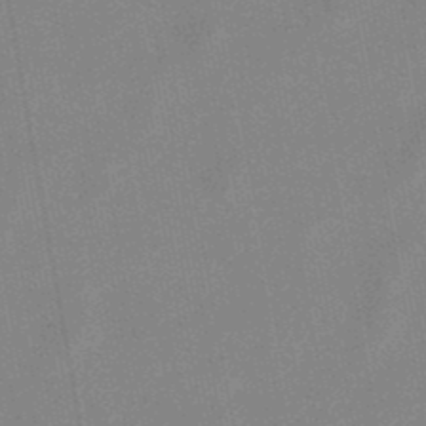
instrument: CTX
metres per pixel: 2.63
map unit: lHb
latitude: -48.4440
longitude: 71.3699
